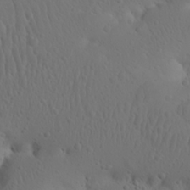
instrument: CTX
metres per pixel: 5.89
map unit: Nhu
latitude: 22.6112
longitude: -72.1578
